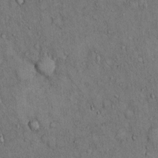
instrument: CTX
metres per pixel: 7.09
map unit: Hto
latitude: 12.3845
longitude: -60.0633
